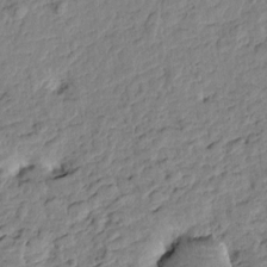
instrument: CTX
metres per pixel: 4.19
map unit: Htu
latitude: -1.0109
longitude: -179.1215
